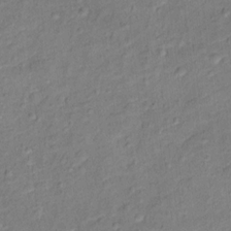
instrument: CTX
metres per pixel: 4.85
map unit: Ht
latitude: 12.3845
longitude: -38.9891
